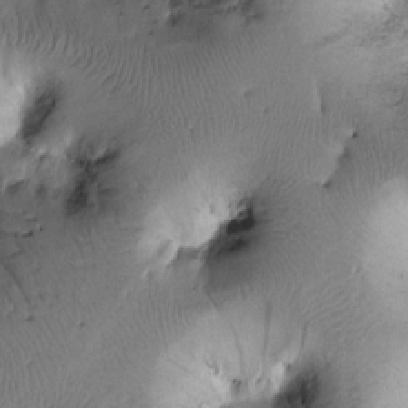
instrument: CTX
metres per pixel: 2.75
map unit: Htu
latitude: 1.9150
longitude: 177.3321
